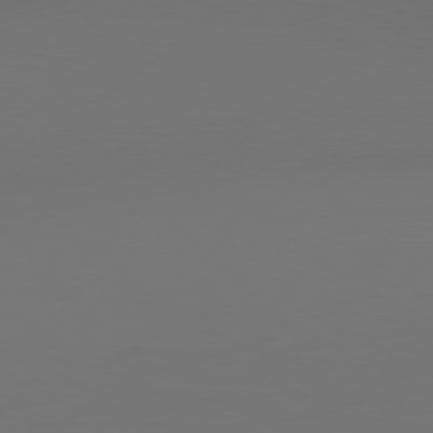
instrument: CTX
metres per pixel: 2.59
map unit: Hpe
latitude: 76.9891
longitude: -130.7247
